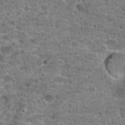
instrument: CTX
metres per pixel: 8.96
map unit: Hto
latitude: 20.2145
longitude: -42.6302
